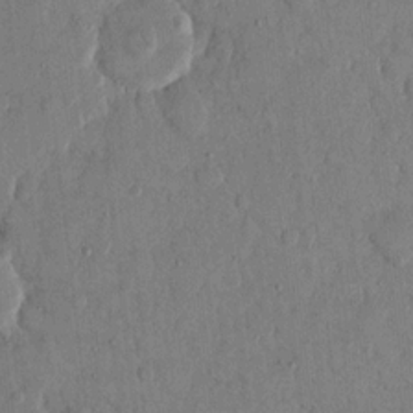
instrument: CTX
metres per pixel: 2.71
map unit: eHh
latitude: 14.0255
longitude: -68.2145
